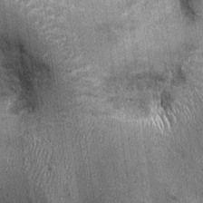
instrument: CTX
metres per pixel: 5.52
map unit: Ht
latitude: -3.1242
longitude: -12.7058
